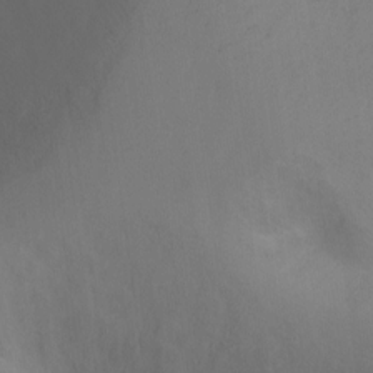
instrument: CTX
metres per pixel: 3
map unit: Ht
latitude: -6.9352
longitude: -26.6113
